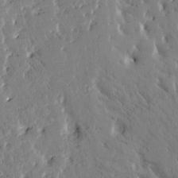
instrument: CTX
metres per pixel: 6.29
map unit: Htu
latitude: -2.0661
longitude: 175.3698
